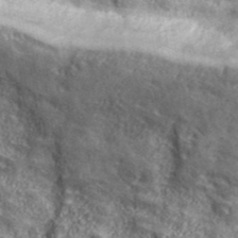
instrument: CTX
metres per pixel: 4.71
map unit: eHh
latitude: 43.8017
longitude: -88.8758
